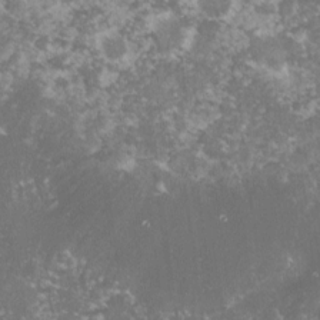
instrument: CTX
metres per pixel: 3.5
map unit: lHvf
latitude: -16.1795
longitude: -99.6504
